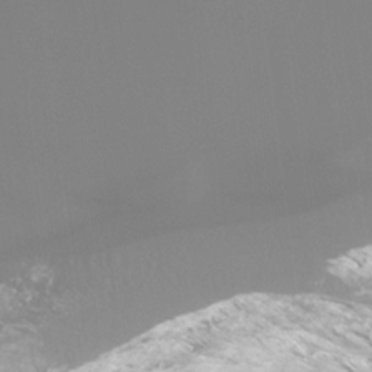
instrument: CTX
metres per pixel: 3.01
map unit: Hto
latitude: -8.5574
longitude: -46.0822
